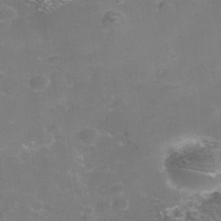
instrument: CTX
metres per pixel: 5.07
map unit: Nhe
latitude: -38.0472
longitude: -112.4601
